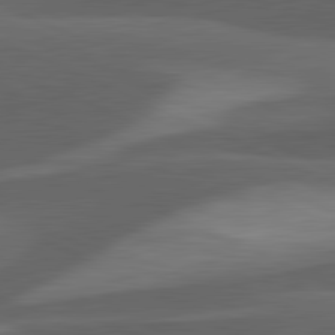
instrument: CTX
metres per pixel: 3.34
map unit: lApd
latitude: 81.8394
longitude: 126.3306
